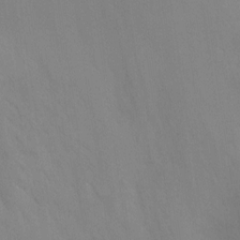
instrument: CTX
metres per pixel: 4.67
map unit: Nhu
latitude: -16.8030
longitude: -50.1388
